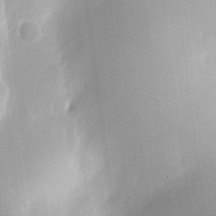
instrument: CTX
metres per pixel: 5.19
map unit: HNhu
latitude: 10.6302
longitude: 9.5588
